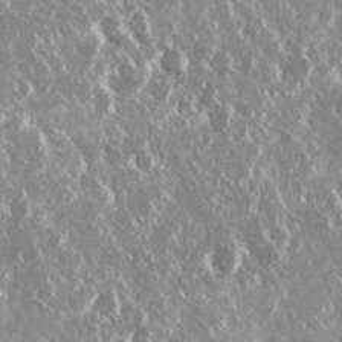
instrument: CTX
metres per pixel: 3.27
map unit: Nhu
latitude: 29.4615
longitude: -60.8947
